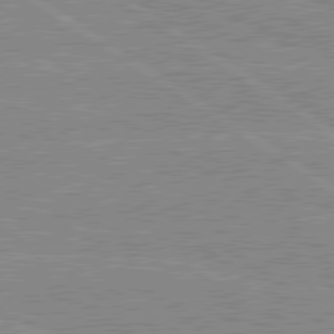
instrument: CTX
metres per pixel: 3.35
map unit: lApd
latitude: 80.0255
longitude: -124.9702
